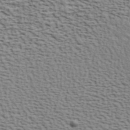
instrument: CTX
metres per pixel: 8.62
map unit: ANa
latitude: 40.7813
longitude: 29.9745
